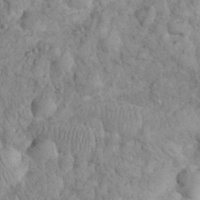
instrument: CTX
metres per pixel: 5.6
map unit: eHh
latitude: 32.5357
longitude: -64.7246
